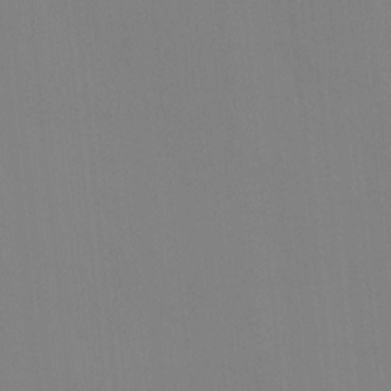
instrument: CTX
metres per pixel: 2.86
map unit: Ave
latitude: 3.2537
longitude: -112.8758
